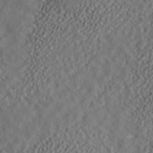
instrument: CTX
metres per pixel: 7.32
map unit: ANa
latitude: 42.7624
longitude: 33.8234
